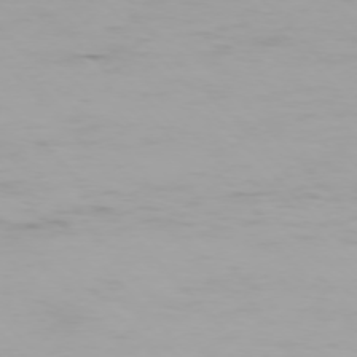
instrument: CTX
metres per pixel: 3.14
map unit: Ap
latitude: -75.8990
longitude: -75.8017
